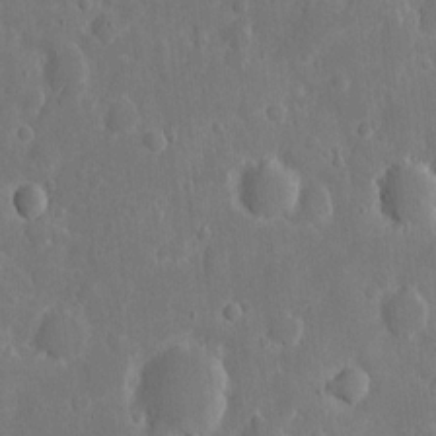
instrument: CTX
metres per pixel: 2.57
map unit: eHh
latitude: 7.7261
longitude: -70.5735
